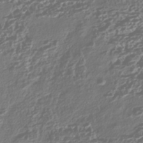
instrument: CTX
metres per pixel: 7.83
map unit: HNhu
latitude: -42.2928
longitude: 108.1039
